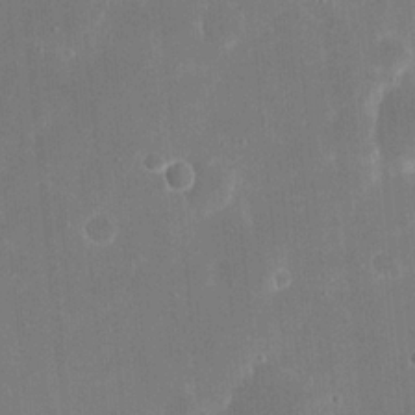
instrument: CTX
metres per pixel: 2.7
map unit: eHh
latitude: 20.6113
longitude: -68.1200
